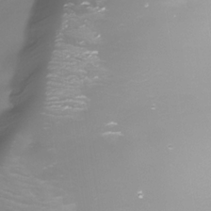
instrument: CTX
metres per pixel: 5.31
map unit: Nhe
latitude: -35.2943
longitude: -90.2523
